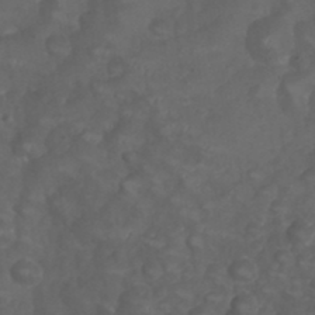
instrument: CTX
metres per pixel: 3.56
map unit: Nhu
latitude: 28.5734
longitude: -56.4601
